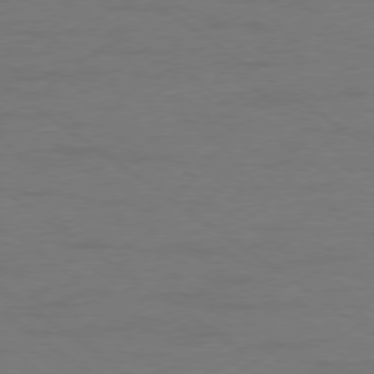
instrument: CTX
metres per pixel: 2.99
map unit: Ap
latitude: -79.2565
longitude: -53.6505
